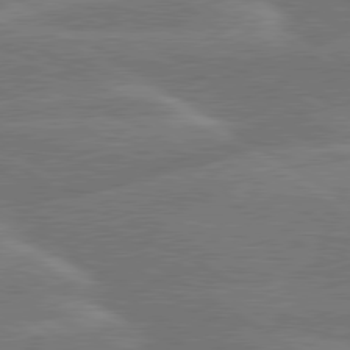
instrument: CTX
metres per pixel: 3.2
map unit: lApd
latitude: 79.9150
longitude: -130.5357
